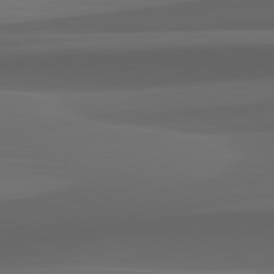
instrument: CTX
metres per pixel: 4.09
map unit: lApd
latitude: 82.3278
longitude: 143.2564
